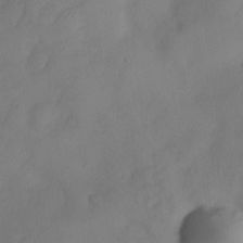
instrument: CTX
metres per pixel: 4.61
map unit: Nve
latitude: -26.4440
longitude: -148.4601
